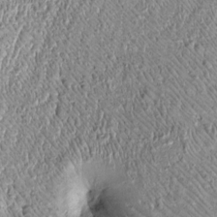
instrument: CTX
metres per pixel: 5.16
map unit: Htu
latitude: -4.8408
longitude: 159.2754
